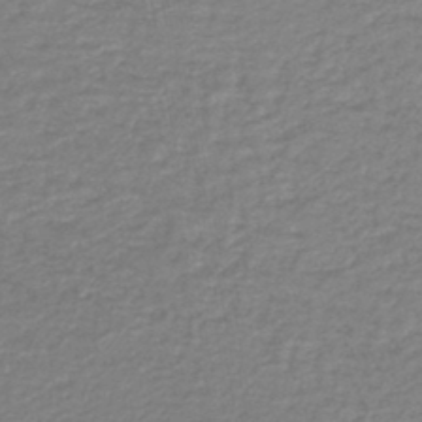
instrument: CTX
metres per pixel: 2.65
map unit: lHb
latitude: -45.1053
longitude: 60.7463
